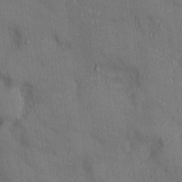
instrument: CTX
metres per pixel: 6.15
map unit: Nhu
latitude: 1.6316
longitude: -14.1200
